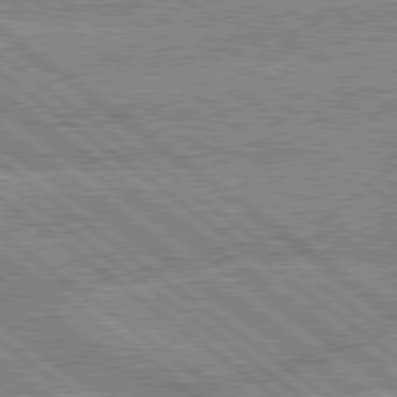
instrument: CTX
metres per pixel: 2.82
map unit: lApd
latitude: 79.3104
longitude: -160.3278
